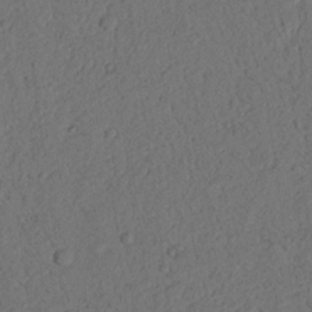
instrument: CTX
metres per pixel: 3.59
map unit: Nhu
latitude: 20.9136
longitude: -75.5560
